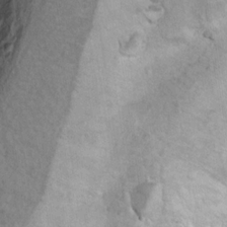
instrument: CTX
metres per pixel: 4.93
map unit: Ht
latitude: 9.7828
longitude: -32.4412
